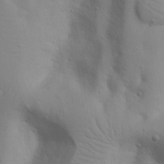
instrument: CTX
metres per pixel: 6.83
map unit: Nhu
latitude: 20.5168
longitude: -73.8395
